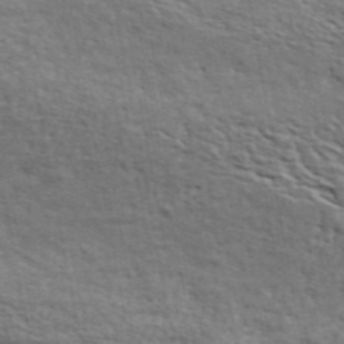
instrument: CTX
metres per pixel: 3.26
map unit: ANa
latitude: 45.8205
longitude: -84.3467
